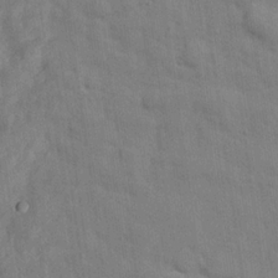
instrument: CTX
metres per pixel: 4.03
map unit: eHh
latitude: 24.6112
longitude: -79.6505
